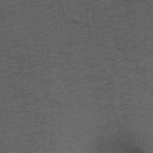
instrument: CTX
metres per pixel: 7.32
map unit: ANa
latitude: 38.8002
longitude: 23.1431
